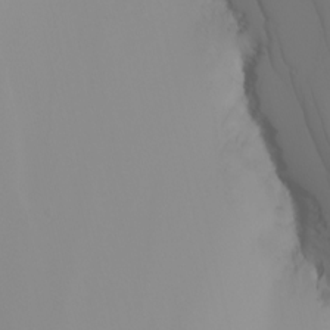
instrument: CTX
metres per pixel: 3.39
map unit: Nhu
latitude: -4.2361
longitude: -89.5560
